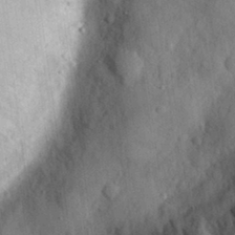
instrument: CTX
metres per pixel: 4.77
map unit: eHh
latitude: 30.4790
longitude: -74.3467
